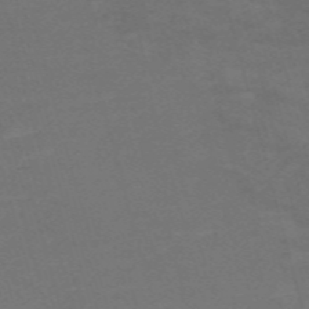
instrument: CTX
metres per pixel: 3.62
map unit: Nve
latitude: -59.2186
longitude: 58.6896
